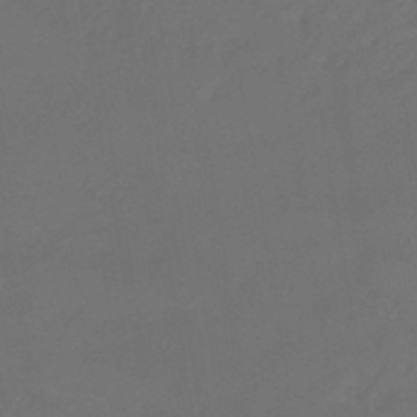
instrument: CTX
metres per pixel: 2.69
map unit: eHb
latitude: -46.7085
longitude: 85.4643
